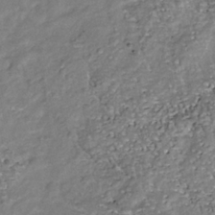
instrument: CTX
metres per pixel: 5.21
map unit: Nhu
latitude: -39.0109
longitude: -80.8380
